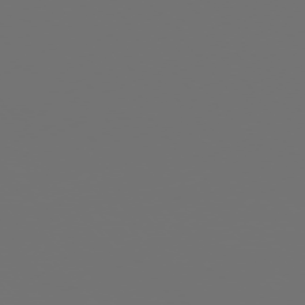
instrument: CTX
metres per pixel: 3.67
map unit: Ap
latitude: -76.0283
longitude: -63.3293
